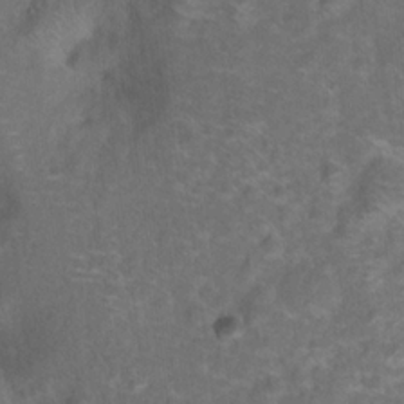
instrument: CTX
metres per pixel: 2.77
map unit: Hto
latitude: 17.4993
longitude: -40.7057
